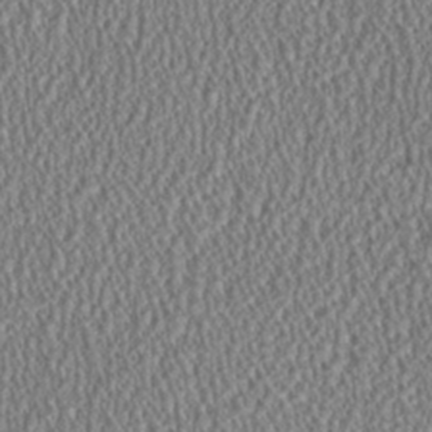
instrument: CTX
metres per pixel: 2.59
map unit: HNhu
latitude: 0.8946
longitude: 0.3118
